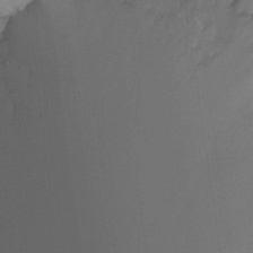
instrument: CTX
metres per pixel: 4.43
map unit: Nhu
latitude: -17.0298
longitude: -48.4034
